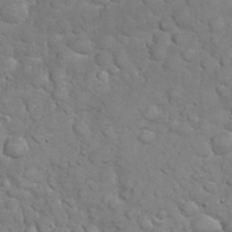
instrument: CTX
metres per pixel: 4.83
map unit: eHh
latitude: 32.3656
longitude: -62.5357
